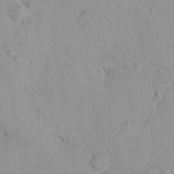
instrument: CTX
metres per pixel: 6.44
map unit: lHvf
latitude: 13.2348
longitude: 178.8975
